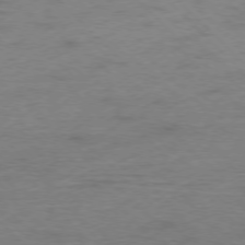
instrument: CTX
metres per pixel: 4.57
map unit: Ap
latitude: -77.3510
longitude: -89.1781
